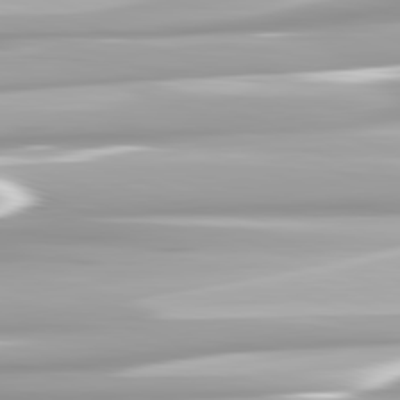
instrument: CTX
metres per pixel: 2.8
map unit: lApd
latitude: 82.5356
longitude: -139.5938
